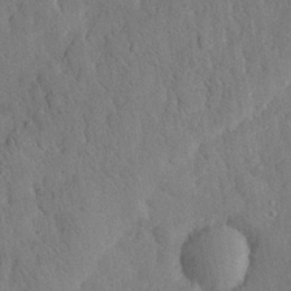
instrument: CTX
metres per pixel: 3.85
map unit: eHh
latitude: 28.1200
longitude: -76.0255
